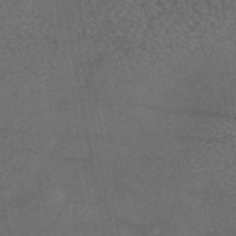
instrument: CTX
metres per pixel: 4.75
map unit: eAb
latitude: 45.6883
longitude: 114.1606
